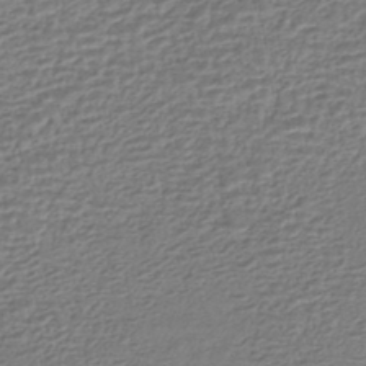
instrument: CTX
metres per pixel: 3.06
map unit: HNhu
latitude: -43.7477
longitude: 105.2754
